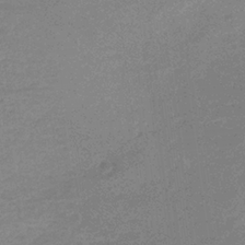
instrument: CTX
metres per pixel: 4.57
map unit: lHb
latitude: -33.9367
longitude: 69.1053
